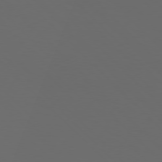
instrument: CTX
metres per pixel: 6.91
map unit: Hpe
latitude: 76.6868
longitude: -168.2145
